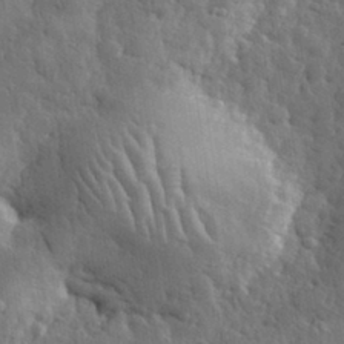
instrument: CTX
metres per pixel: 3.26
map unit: eHh
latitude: 32.5924
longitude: -79.2915
